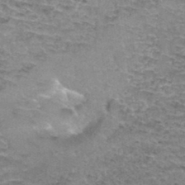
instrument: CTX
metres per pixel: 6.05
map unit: Hto
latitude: 36.2712
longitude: -43.0459
